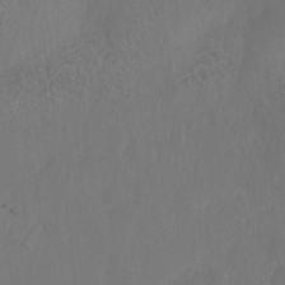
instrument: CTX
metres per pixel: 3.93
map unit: Nhe
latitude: -36.6707
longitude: -177.8772
